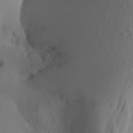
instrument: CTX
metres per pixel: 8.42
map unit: Aa
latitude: 27.4804
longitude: -146.8569
